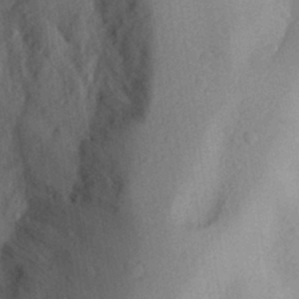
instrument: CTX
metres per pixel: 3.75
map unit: Aa
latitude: 28.0255
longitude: -145.6694
